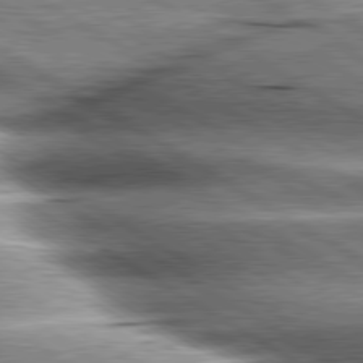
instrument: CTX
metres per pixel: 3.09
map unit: lApd
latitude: 80.2522
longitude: -142.5357
